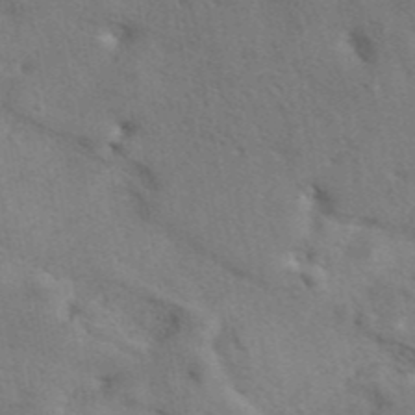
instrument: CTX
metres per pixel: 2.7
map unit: eAb
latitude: 41.7827
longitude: 108.0661
